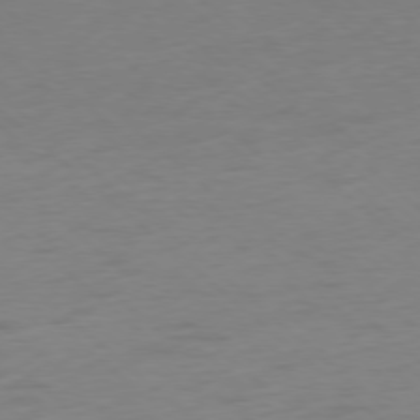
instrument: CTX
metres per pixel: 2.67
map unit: Ap
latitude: -78.1983
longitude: -63.6883
